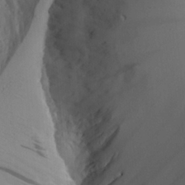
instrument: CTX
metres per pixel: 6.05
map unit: Aa
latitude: 26.7435
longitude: -131.8017
